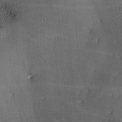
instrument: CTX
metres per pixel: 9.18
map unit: lAa
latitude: -8.7274
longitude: -124.7813
